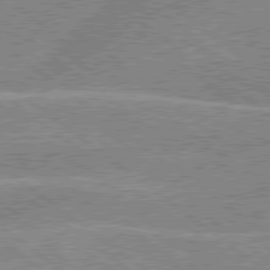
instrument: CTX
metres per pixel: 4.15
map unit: lApd
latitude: 79.2348
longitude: -156.3656
